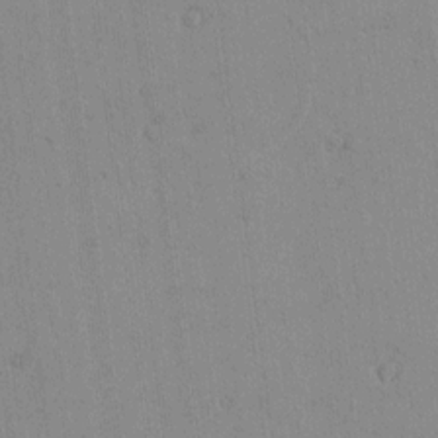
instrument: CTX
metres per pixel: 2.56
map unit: lAvf
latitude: 7.1403
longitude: 168.8408
